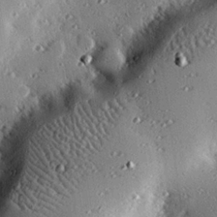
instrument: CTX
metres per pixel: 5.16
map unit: eHh
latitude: 23.0269
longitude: -90.4034
